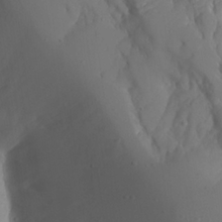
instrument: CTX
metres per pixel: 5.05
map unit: Aa
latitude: 24.5923
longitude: -127.6694
